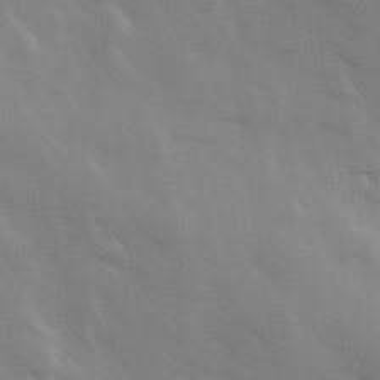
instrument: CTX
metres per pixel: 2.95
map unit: Hve
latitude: 33.0647
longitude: 150.1606
